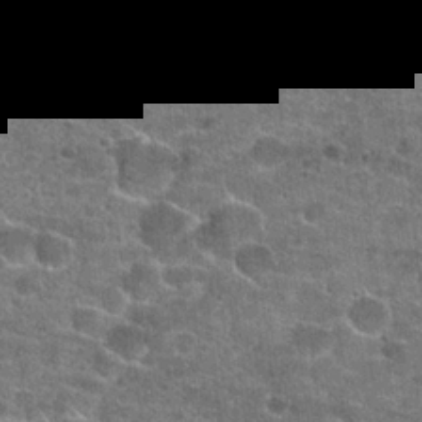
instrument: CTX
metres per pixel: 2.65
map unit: Hto
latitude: 21.2159
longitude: -43.7639
